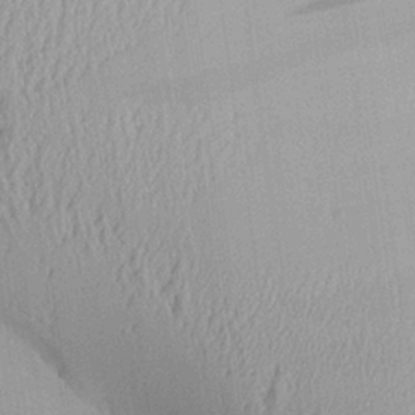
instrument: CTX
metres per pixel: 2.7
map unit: Aa
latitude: 25.2159
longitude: -135.4048
